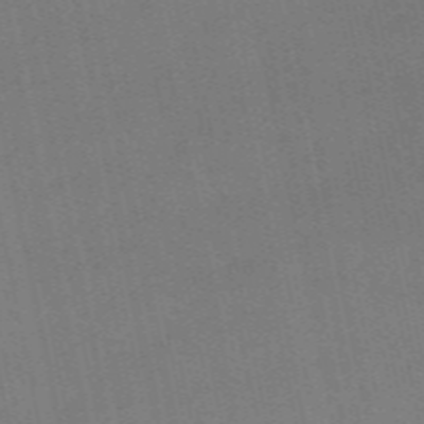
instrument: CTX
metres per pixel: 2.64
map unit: eAb
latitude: 51.3859
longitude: 108.6707
